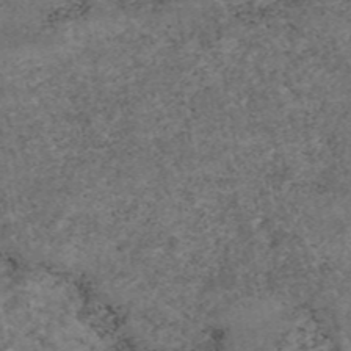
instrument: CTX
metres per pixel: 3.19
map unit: eAb
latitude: 46.5357
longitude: 118.1228
